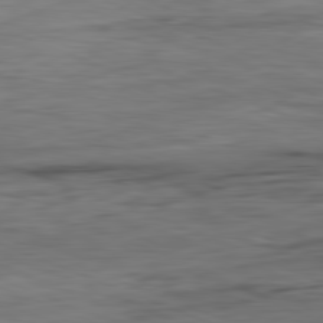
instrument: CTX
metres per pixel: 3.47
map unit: Ap
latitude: -81.6344
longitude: -80.3278
